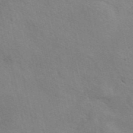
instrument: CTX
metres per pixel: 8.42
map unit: eAb
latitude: 49.9717
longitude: 120.2550
